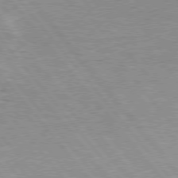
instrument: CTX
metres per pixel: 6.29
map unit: Hpe
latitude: 76.1577
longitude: -156.8380
